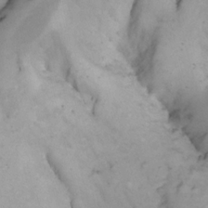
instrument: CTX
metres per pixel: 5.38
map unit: Nhe
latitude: -1.7856
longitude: -58.4223
